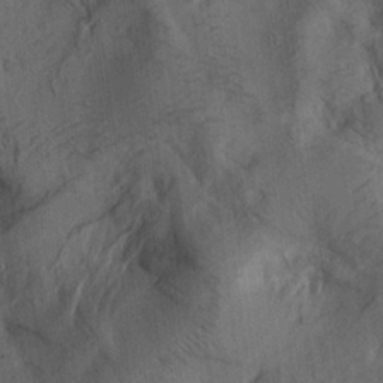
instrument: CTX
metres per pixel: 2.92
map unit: lAa
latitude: 19.2915
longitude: -139.2537
